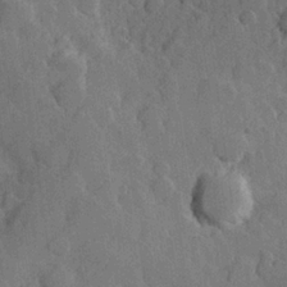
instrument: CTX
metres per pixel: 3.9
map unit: Hve
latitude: 23.8394
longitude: 149.3321
